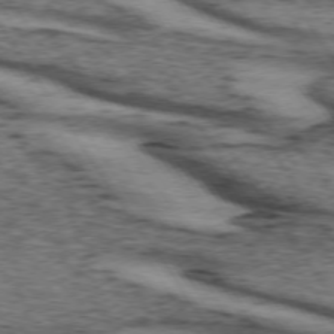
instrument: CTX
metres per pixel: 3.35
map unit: lApd
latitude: 73.6883
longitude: -75.1025
